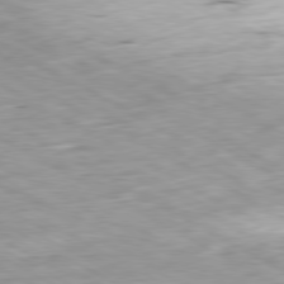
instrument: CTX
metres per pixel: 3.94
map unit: Ap
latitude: -80.5196
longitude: -81.0836
